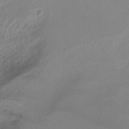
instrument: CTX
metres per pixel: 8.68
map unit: Nhu
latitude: -13.8045
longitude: -60.1200
